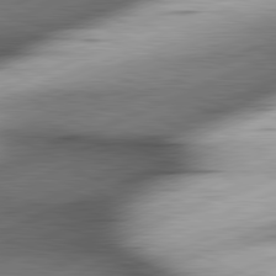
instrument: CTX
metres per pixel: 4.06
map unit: lApd
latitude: 81.6505
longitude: -166.2522
